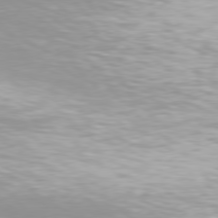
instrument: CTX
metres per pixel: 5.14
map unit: Hpe
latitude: 77.5749
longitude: -130.9325
